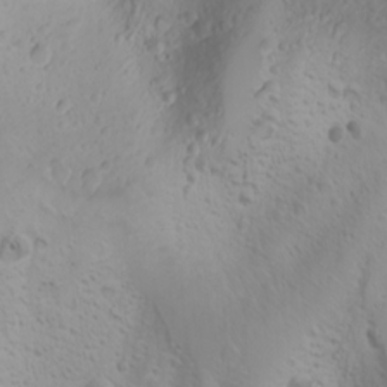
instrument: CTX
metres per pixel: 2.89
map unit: Nhu
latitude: -4.3495
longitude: -86.6112
